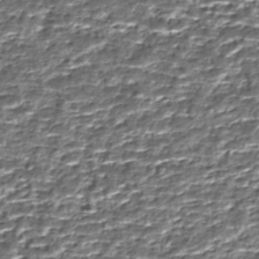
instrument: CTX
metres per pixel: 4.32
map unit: Nhe
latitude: -45.5777
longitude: 152.2361
